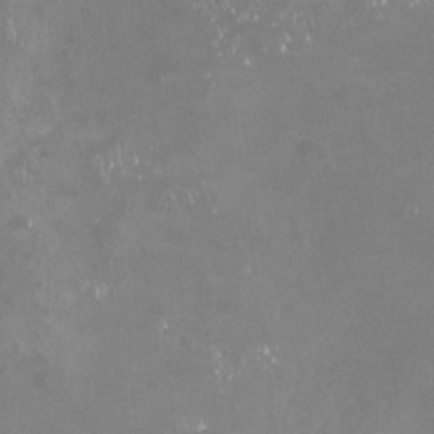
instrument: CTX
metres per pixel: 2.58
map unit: Nhu
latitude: -22.5196
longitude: -57.3859
